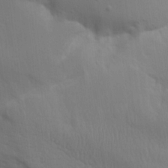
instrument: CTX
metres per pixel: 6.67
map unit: Aa
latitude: 14.9136
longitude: -147.4049
